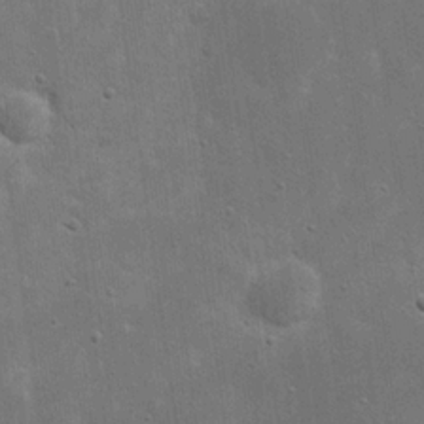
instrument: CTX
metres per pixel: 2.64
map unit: eHh
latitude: 21.9339
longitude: -67.3103
